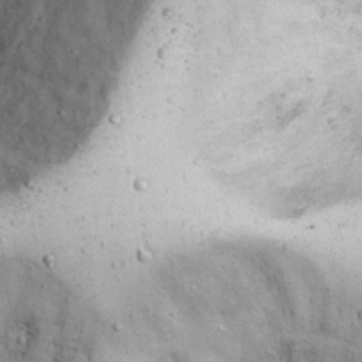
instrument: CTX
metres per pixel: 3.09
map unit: Nhu
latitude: 22.2711
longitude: -68.0822
